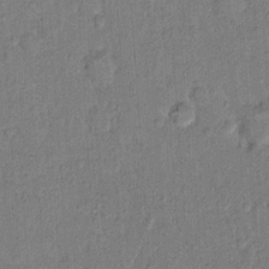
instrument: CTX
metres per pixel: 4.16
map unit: Hto
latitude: 10.3278
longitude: -61.6316
